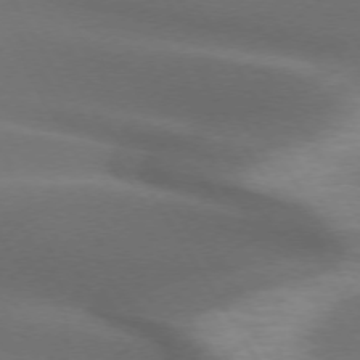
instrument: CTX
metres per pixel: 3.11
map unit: lApd
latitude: 72.8191
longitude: -52.1767
